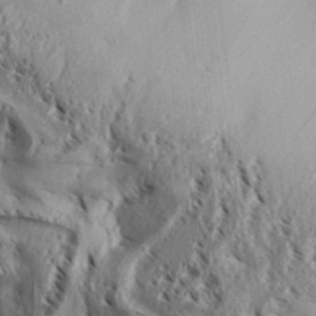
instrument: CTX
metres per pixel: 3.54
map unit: Aa
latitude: 32.6490
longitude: -136.6302
